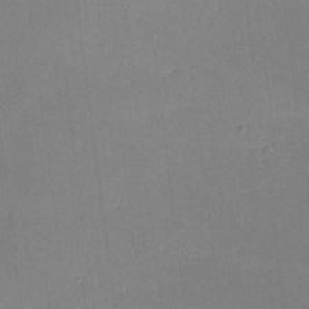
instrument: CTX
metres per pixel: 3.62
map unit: lHvf
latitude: -10.6896
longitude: -101.4049
